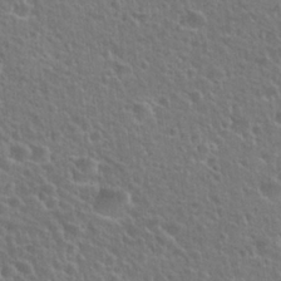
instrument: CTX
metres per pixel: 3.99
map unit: Hto
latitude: 25.9717
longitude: -50.4034
